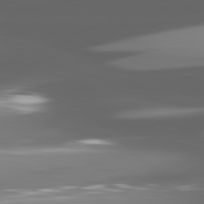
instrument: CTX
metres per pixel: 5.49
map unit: lApd
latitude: 81.2726
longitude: -145.9150
